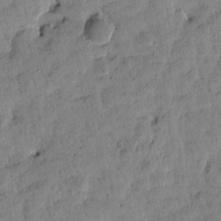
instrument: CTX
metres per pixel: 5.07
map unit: Htu
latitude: 1.9528
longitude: 178.7085
